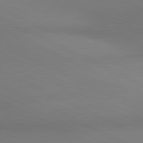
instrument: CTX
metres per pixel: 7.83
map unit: lApd
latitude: 81.1403
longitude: 145.2754
